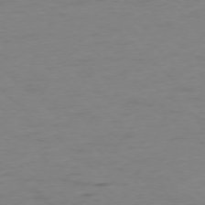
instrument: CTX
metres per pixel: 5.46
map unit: Ap
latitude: -76.9353
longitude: -76.9324
